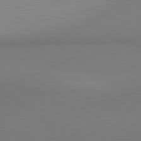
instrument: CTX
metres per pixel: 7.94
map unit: lApd
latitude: 81.1592
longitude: 160.2362
